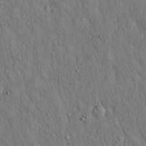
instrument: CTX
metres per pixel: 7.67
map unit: Hto
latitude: 15.8395
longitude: -58.5357
